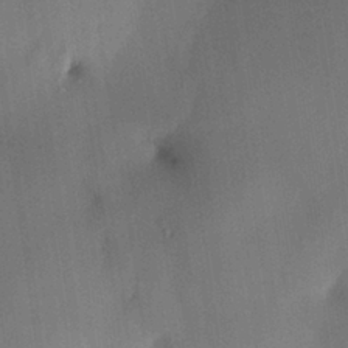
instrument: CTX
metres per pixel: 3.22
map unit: HNhu
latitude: 13.3293
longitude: 11.0864
